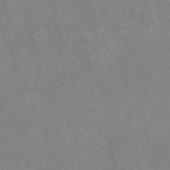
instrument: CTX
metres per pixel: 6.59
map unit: eHb
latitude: -34.7652
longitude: 73.2565
